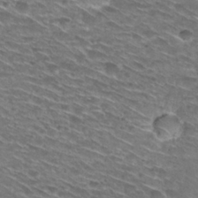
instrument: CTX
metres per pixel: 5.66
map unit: Hto
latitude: 29.5560
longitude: -46.6113
